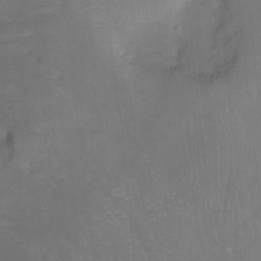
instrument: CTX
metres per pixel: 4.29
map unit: Nhu
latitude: -12.8975
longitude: -42.0822
